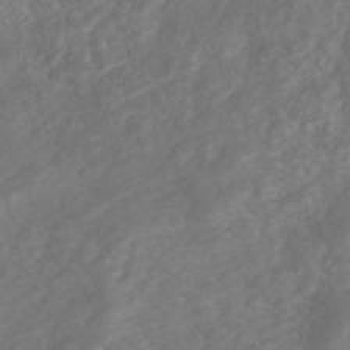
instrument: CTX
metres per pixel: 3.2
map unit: Nhe
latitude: -47.9367
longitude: -171.9150
